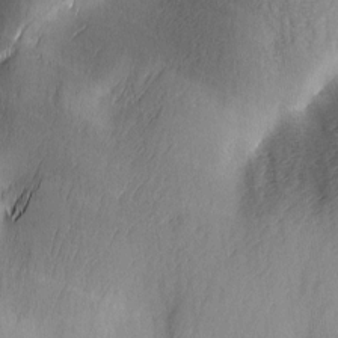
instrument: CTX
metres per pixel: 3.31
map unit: Ave
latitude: -5.8989
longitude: -120.5924
